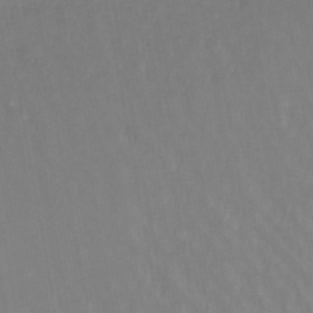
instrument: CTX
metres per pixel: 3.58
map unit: lHb
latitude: -44.8408
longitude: 66.1795
